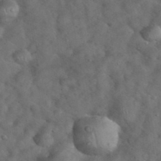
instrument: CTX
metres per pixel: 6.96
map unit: eHh
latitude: 39.4615
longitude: -57.2159
